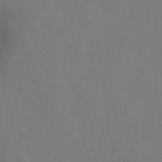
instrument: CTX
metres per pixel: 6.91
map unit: Hto
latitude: -0.3307
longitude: -33.8583
